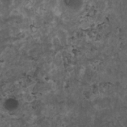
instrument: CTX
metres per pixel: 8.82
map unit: HNhu
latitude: 1.7071
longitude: 3.9745
